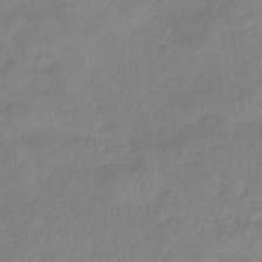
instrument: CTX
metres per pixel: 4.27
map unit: lHb
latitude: -35.2943
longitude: 72.7652
